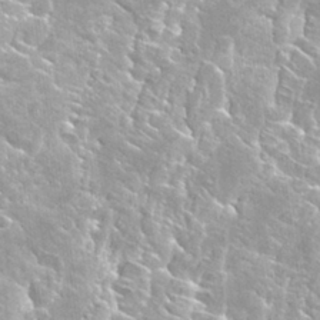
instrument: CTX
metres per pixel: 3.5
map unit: Hto
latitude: 28.1767
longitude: -40.5167
